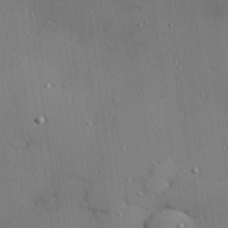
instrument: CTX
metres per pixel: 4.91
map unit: Hve
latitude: 26.7435
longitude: -91.8583
